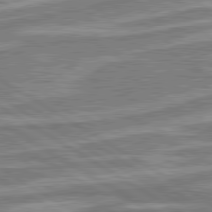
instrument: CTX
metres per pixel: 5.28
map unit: lApd
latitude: 80.4601
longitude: -177.1214
